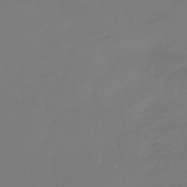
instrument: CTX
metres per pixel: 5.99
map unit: lHb
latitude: -50.6518
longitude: 80.1606
